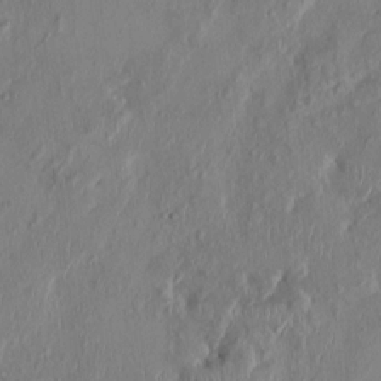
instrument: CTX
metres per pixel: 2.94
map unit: HNhu
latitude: 2.8947
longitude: -7.1214
